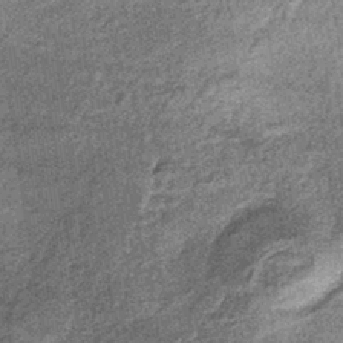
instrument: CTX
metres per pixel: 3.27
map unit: lHb
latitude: -36.7463
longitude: 66.2740
